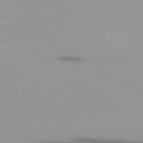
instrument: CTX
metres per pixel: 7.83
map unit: Ap
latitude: -80.2929
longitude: -60.9891
